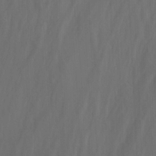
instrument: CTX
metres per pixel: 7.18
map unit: Nhu
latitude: -13.6344
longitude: -65.3860
